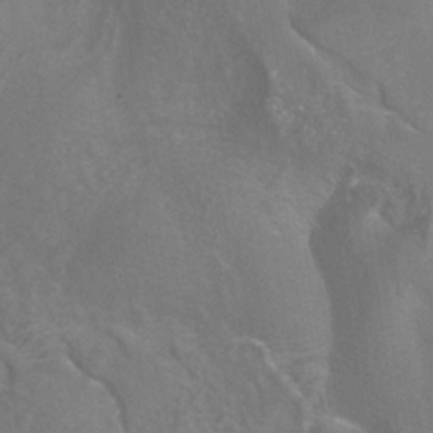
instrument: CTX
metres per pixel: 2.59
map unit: ANa
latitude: -37.3887
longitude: 95.6533
